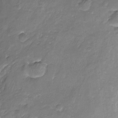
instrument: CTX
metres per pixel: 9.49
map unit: Nhu
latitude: -22.1228
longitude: -56.3089
